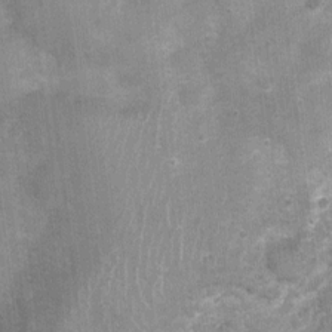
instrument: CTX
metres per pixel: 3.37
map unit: Nhu
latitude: 1.1025
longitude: -17.4993
